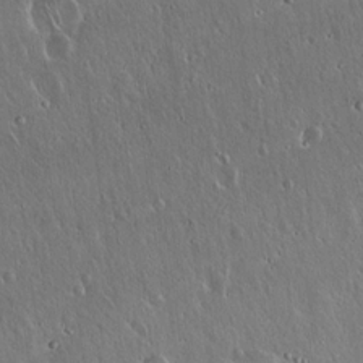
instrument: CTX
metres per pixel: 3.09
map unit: Hto
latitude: 17.6505
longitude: -56.7057
